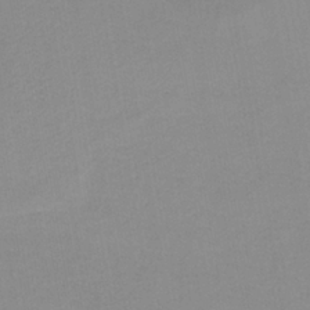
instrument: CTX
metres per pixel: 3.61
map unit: HNb
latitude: -35.6533
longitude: 51.7289
